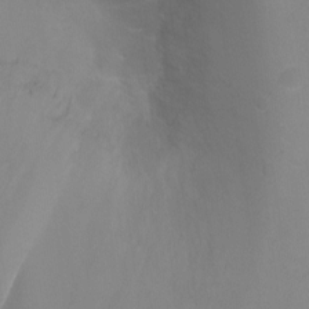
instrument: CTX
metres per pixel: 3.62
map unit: Ht
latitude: -3.2753
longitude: -24.8380
